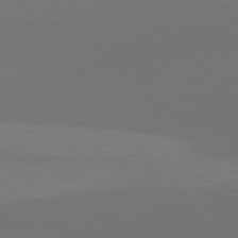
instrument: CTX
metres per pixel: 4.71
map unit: lApd
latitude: 81.7261
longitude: 129.2565
